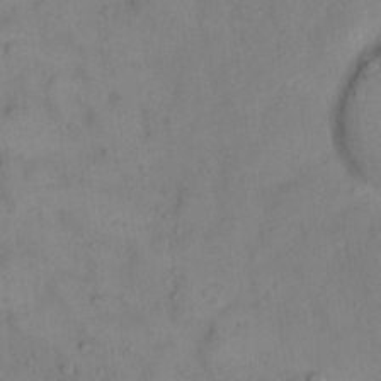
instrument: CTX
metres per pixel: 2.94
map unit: eHh
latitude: 16.0633
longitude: -66.6868
